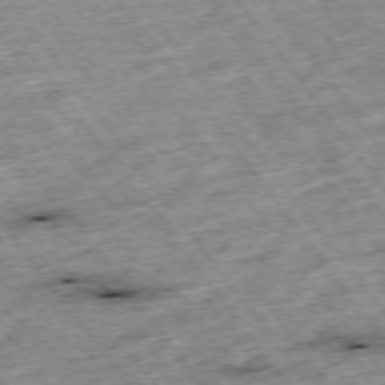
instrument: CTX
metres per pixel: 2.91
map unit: Hpe
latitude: -75.3321
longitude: -21.6127
